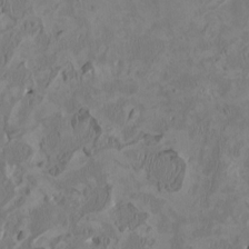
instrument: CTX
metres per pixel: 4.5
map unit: HNhu
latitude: 2.5923
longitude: -4.8002
